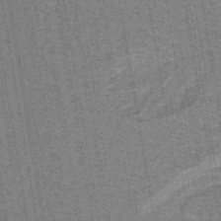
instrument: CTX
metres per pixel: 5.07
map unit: lHb
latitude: -42.8408
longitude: 55.0676
